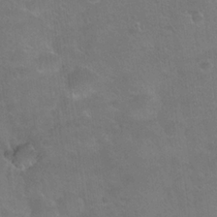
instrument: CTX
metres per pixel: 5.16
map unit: Hto
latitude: 24.1766
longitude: -51.1781
